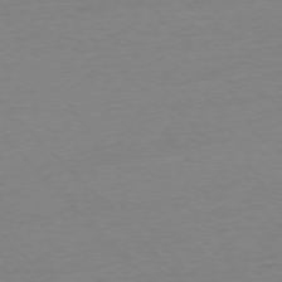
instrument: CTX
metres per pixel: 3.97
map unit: Ap
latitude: -76.6896
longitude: -92.4790
